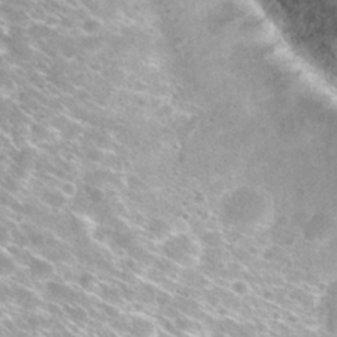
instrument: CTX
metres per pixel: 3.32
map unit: Hto
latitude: 30.3845
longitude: -45.2159
